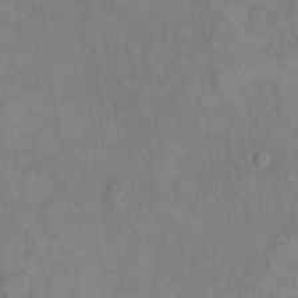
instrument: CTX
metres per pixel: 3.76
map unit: eHh
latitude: 16.2523
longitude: -66.7435
